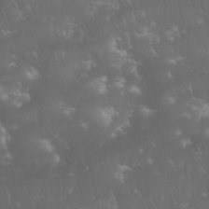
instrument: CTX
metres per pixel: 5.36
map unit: Nhu
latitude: 28.5546
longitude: -65.7072
